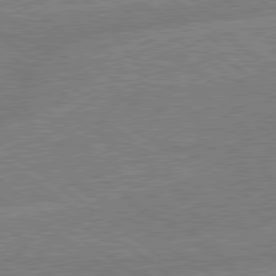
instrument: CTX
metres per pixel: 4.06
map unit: lApd
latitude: 79.1781
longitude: -144.7624
